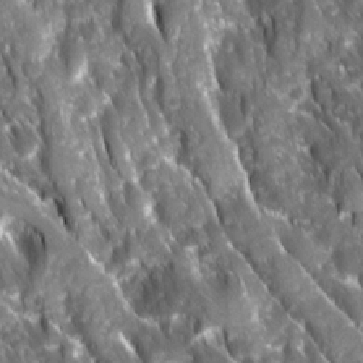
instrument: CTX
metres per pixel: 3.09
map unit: Ave
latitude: 16.3656
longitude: -131.3860
